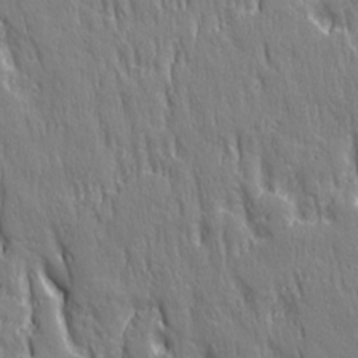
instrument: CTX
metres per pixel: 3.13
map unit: Ave
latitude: 22.2145
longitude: -135.2348
